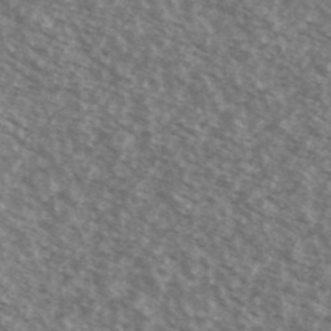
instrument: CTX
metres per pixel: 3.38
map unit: Ave
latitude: 38.9703
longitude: -111.2537
